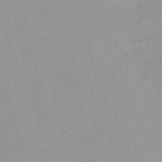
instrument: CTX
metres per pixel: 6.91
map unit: HNb
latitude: -54.8219
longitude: -45.3670
